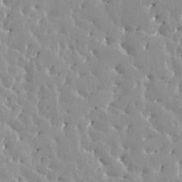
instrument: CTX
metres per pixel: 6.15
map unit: HNhu
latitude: 3.7071
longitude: 6.5196
